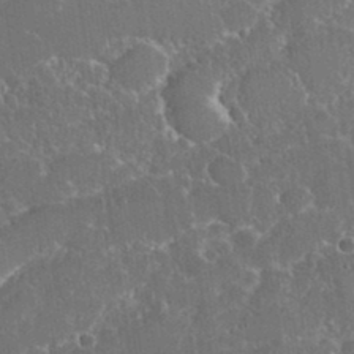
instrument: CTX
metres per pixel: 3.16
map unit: eHh
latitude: 36.8947
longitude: -61.1214
